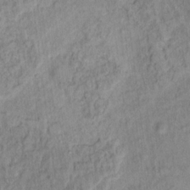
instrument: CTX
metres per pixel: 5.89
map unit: Hto
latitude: 13.5749
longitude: -37.6694
